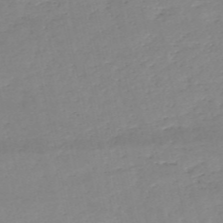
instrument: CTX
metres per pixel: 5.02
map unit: eHh
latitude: -52.6896
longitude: -24.4790
